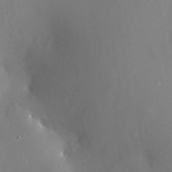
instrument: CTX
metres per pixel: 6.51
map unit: HNhu
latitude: 12.7624
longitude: 11.4266
